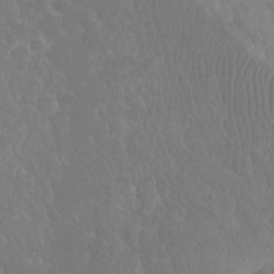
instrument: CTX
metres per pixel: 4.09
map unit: eHh
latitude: 15.7639
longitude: -71.9717
